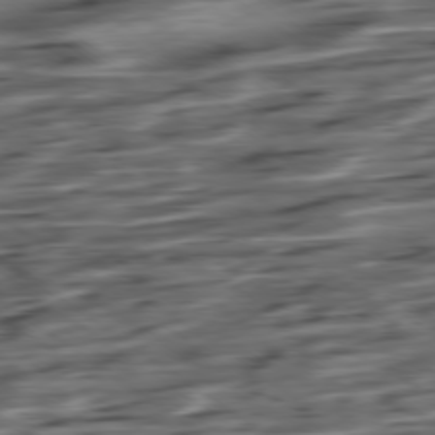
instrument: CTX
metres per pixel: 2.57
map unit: Hpe
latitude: -78.9919
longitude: -17.3293
